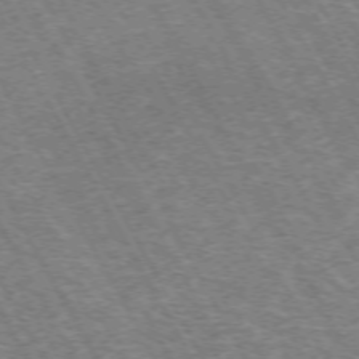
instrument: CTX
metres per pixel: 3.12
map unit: Hpe
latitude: -72.4251
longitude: 12.1417
